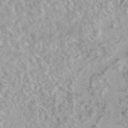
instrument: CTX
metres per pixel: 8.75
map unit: eAb
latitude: 44.1578
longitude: 109.1431
